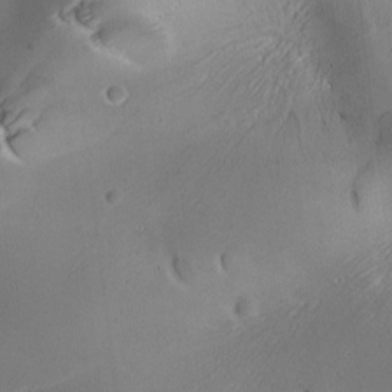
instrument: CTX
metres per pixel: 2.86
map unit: Ave
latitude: -9.8422
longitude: -122.1200
